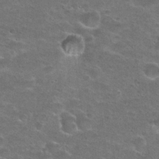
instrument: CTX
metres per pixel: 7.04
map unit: Hto
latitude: 23.9150
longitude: -49.7261
